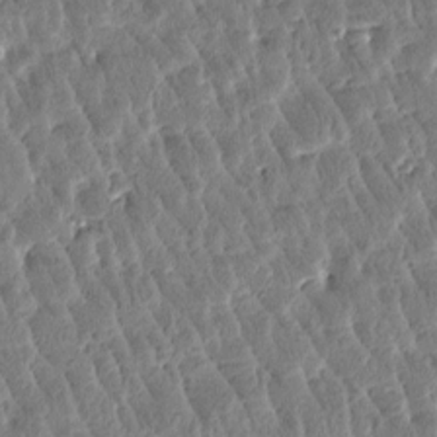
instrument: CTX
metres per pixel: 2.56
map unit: Htu
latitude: -3.3698
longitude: 176.1984
